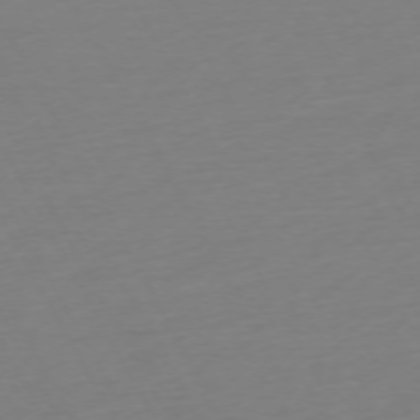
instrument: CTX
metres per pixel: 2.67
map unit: Ap
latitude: -73.9745
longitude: -69.2726
